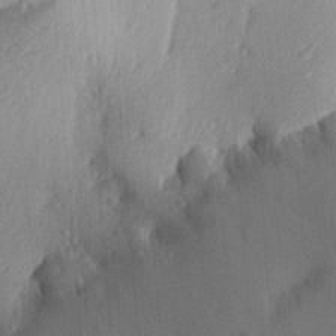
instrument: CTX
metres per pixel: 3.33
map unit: Aa
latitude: 29.3670
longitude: -133.1592
